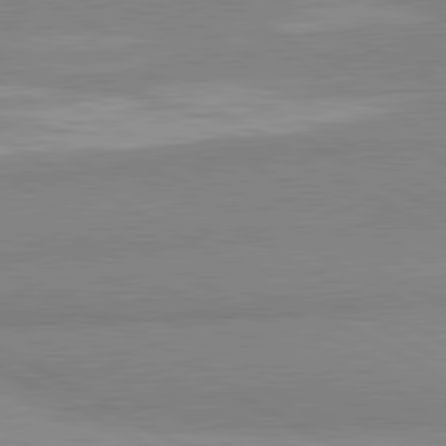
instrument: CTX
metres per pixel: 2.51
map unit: lApd
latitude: 80.9514
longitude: -178.9892
